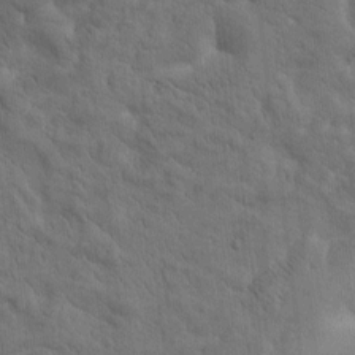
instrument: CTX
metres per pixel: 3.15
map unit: Htu
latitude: -2.0472
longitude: 170.3306
